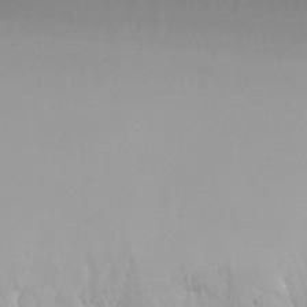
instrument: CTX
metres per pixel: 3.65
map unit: Ht
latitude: -6.8597
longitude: -20.4790
